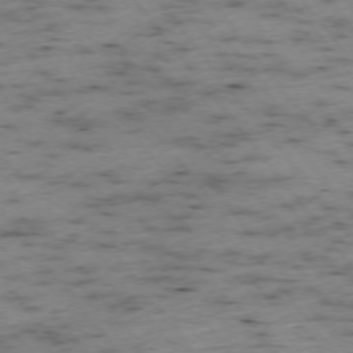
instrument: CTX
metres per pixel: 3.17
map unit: Ap
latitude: -73.8989
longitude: -73.4049
